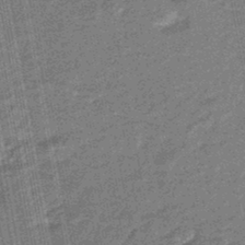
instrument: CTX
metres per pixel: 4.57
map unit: eHb
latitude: -45.4832
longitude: 89.0864
